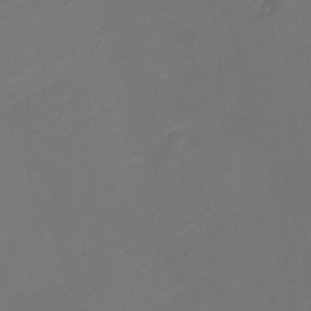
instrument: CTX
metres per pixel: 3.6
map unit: Ht
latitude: -2.2739
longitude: -18.9513
